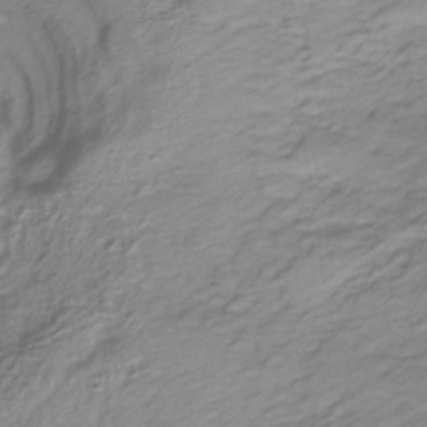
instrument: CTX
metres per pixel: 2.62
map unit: HNb
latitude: -33.4644
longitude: 60.7652
